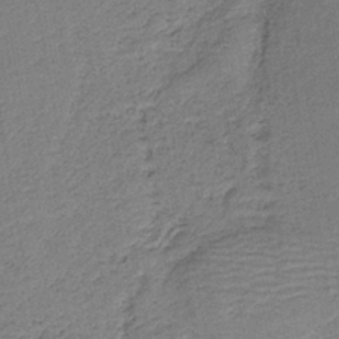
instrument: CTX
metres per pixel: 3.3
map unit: HNb
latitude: -42.0472
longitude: 51.1053
